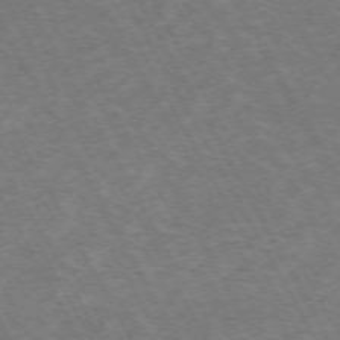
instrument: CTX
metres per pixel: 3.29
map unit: Hpe
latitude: -71.9178
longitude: 10.0661
